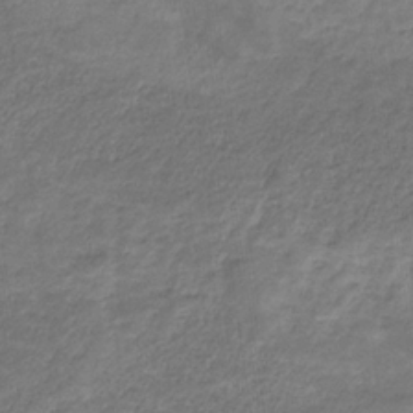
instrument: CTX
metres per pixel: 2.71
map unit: eHb
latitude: -32.3118
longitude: 68.8408
